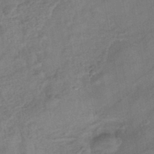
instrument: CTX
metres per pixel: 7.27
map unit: eHb
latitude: -42.8596
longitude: 83.4832
